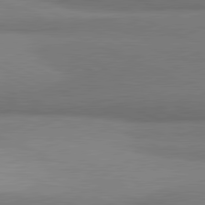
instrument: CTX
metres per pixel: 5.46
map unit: lApd
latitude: 81.4426
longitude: 160.7841
